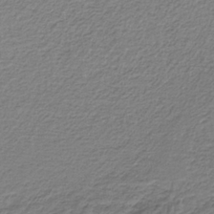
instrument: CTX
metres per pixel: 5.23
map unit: HNb
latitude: -35.3132
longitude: 58.0094
